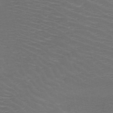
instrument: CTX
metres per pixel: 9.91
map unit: HNb
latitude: -49.0676
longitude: -46.6680
